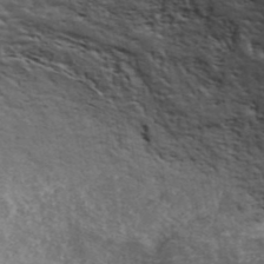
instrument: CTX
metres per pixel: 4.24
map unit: ANa
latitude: 42.5546
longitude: 29.2754
